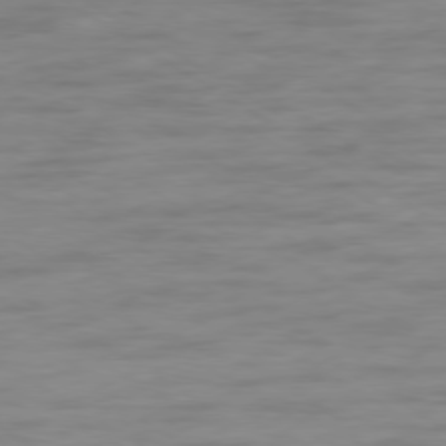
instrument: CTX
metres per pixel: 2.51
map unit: Ap
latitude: -79.2942
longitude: -63.7261
